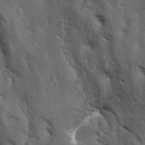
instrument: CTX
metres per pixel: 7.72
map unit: lAa
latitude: -5.1809
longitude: -125.8961
